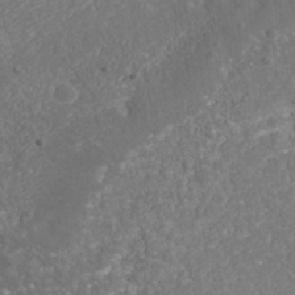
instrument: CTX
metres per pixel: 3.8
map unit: Nhu
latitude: -39.5588
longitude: -83.5182
